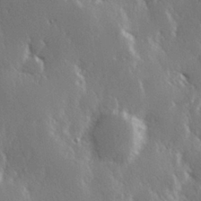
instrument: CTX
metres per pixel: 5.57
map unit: Hve
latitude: 27.6694
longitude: 150.0283
